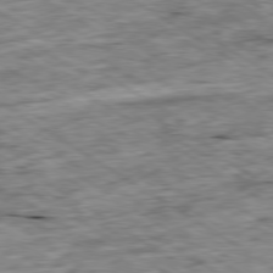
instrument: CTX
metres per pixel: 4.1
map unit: Ap
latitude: -79.9556
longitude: -86.9136
